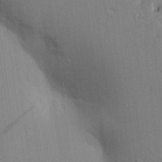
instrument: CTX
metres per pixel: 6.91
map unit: Aa
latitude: 16.6302
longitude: -148.7246
